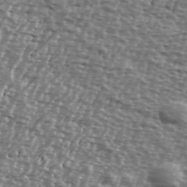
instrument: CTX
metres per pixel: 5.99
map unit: Ave
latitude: 39.7827
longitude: -112.2900
